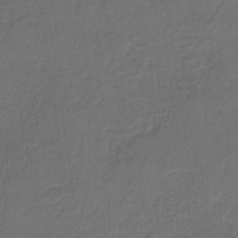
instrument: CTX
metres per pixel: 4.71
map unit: HNb
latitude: -35.5588
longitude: 59.0486
